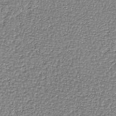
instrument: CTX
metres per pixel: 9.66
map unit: lHb
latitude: -39.6344
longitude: 61.3699
